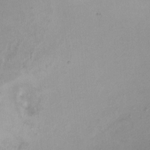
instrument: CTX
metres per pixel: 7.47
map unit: HNhu
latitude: 6.3656
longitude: 6.8030
